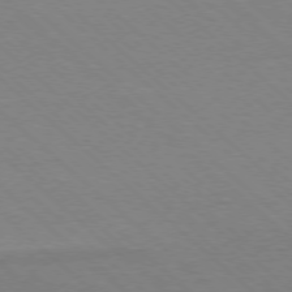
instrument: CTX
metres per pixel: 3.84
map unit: Ap
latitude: -78.1416
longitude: -84.9514
